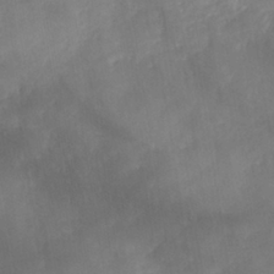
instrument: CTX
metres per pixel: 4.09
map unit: Nhe
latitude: -38.0661
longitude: -146.9325
